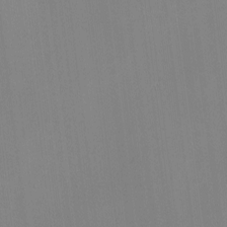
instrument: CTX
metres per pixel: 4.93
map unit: eHh
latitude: -2.4817
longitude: -80.0444
